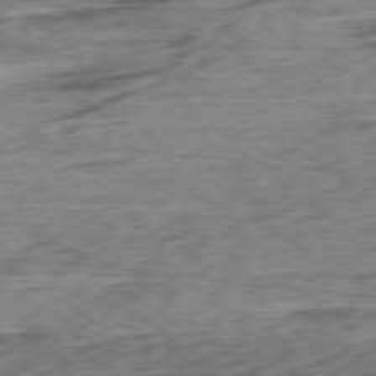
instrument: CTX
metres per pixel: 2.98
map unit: Ap
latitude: -79.0675
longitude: -77.3670
